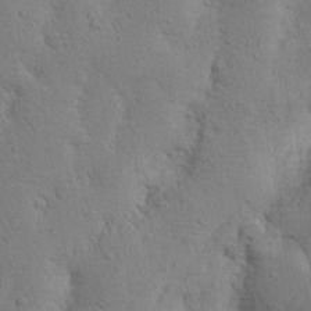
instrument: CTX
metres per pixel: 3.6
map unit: Nhu
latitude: 16.4979
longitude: -75.6694
